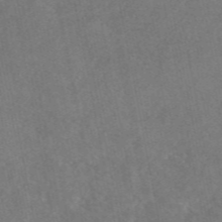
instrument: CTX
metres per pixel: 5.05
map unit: eAb
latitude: 47.2726
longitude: 127.3320
